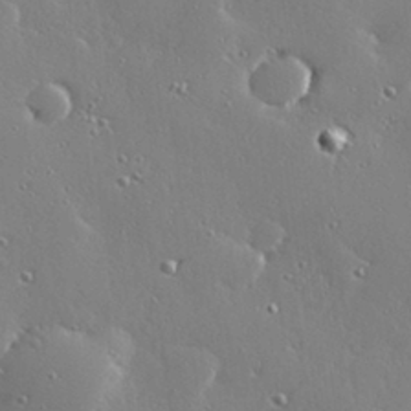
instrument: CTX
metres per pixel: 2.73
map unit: Hve
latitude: 28.6301
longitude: -91.7072
